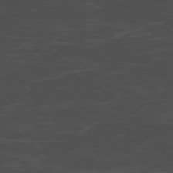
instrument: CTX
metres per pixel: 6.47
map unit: Ap
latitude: -76.6141
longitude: -66.6490
